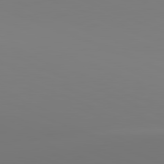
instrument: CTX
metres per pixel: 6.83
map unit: lApd
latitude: 81.8205
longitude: 146.7463
